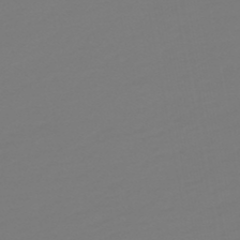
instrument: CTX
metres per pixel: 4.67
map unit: lHb
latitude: -49.8423
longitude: 82.1795
